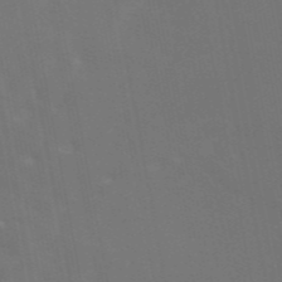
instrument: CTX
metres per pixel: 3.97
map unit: eAb
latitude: 46.1011
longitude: 121.5021
